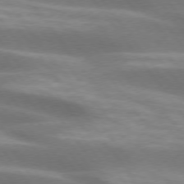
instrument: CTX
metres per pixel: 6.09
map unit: lApd
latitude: 74.6868
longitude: -50.0255
